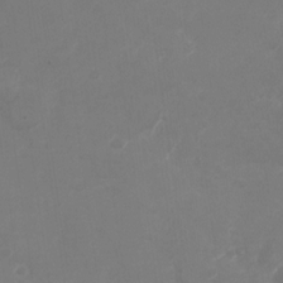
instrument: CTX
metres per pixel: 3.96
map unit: Nhu
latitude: -28.5385
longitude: -66.4034
